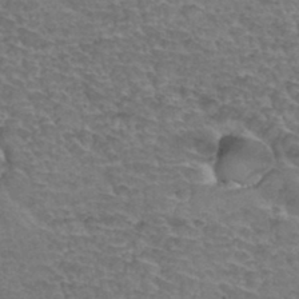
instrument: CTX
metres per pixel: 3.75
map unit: Hto
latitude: 34.9135
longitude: -45.1592
